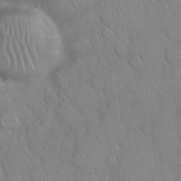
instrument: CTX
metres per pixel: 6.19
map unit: Nhu
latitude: 26.2334
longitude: -55.8961
